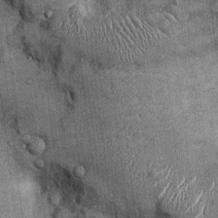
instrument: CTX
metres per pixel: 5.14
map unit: Ht
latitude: -2.6707
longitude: -12.7813
